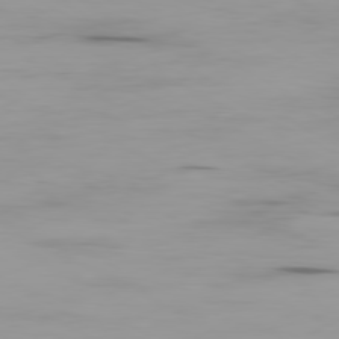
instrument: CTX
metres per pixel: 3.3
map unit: Ap
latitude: -79.9367
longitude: -76.5356
